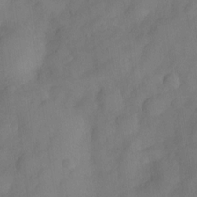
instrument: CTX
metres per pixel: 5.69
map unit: Nve
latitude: -26.0849
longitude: -148.3845
